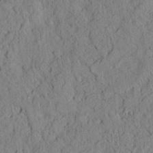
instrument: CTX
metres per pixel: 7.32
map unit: Ave
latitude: 24.0633
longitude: -133.5182
